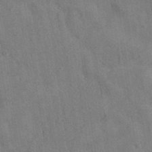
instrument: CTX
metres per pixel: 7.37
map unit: eAb
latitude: 34.6301
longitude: 110.1227
